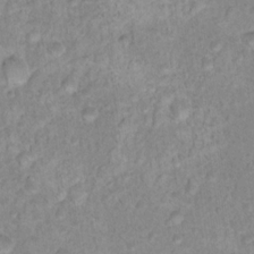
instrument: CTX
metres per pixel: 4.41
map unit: Nhu
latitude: 17.3860
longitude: -34.5545
